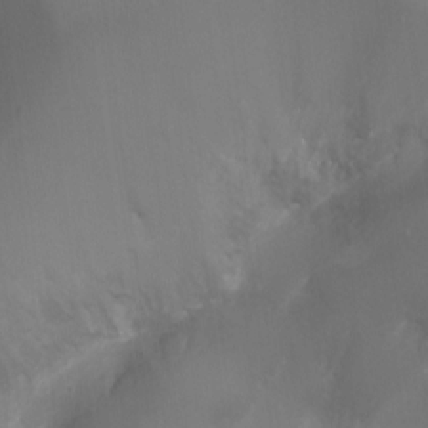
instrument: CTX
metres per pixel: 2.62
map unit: Ht
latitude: -17.6722
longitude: -43.9717
